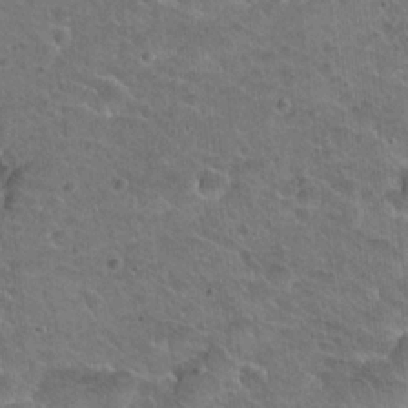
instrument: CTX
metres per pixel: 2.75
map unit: Hto
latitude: 19.7449
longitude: -33.1025
